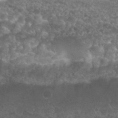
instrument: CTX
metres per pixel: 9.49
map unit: Nhu
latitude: 27.2159
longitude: -51.6882
